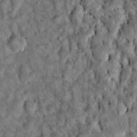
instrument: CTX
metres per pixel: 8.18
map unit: Hto
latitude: 15.7828
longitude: -35.4237
